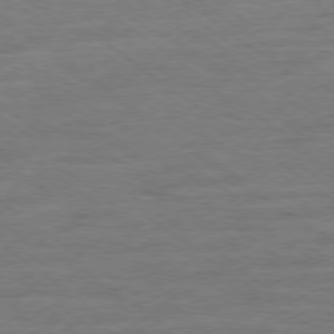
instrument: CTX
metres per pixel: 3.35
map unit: Ap
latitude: -78.8219
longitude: -101.7072
